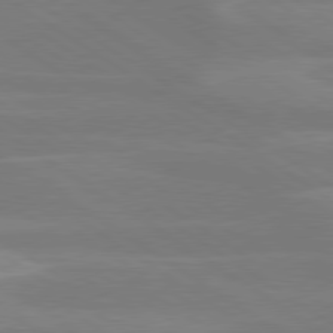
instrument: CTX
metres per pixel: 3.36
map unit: lApd
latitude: 79.5749
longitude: -125.6882
